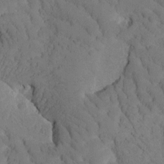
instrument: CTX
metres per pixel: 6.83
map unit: Htu
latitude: -1.4644
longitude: 172.6896
